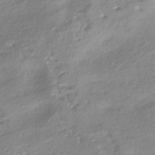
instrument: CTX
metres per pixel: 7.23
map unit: HNhu
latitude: -41.2376
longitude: 92.0283
